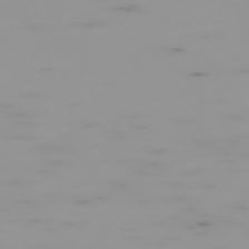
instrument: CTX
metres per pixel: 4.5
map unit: Hpe
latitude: -74.6708
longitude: 7.5966
